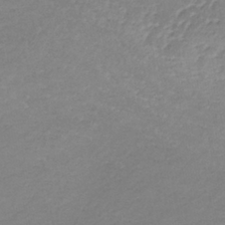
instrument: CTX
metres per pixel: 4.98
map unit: lHb
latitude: -36.1605
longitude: 72.6896
